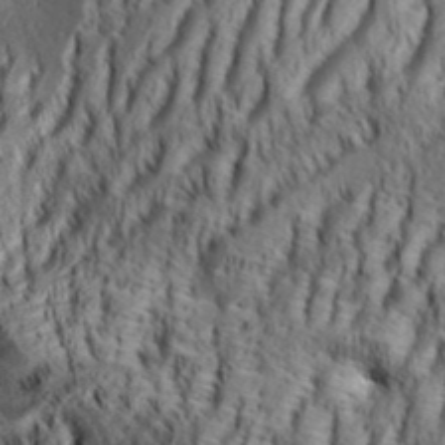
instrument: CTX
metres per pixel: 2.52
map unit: Aa
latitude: 33.7639
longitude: -136.9892
